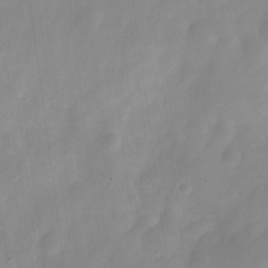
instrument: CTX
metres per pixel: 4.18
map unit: Nve
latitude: -21.4643
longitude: 107.8234
